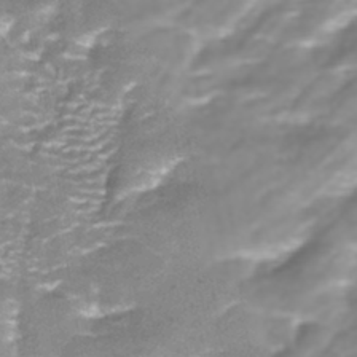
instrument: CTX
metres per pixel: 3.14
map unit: ANa
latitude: -41.2943
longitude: 104.3306
